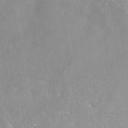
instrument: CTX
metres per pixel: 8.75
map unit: HNhu
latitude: -40.0850
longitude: 97.4644
